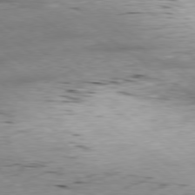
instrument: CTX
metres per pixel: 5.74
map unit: Ap
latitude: -79.1998
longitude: -91.8772
